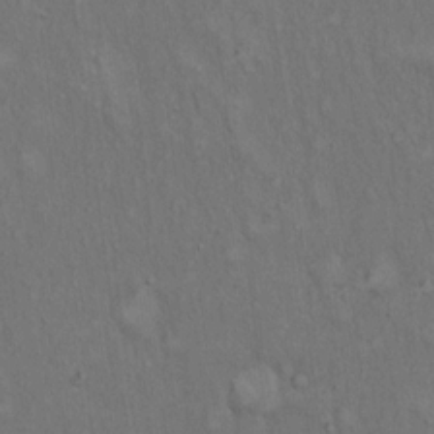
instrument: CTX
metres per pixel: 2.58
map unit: Hto
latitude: 15.2348
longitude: -60.8758
